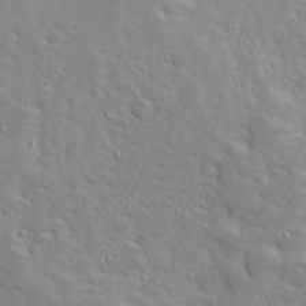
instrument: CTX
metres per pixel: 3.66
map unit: Ave
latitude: 12.7246
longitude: -137.4994
